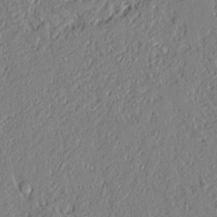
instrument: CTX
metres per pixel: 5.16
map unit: Aa
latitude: 9.4427
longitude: -130.7058
